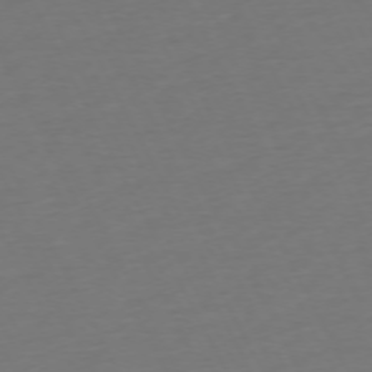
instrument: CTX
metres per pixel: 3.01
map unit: Ap
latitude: -74.1417
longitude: -69.8395
